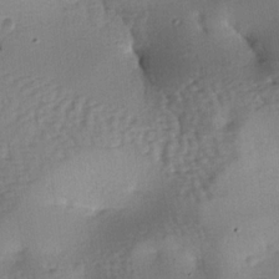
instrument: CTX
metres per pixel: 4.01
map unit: lAa
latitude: -7.0864
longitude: -126.0444
